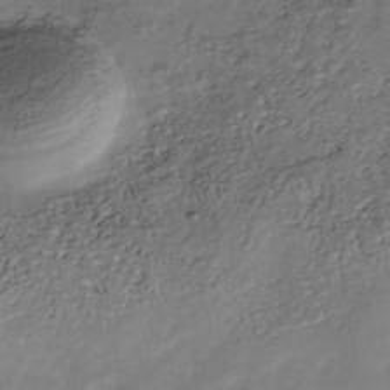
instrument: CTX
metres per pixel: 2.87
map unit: Nhu
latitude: -39.8800
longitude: -80.8758
